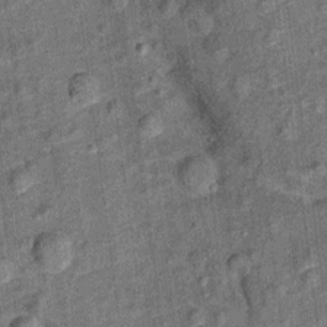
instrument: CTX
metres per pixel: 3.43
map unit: Ht
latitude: 11.0459
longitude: -38.8569
